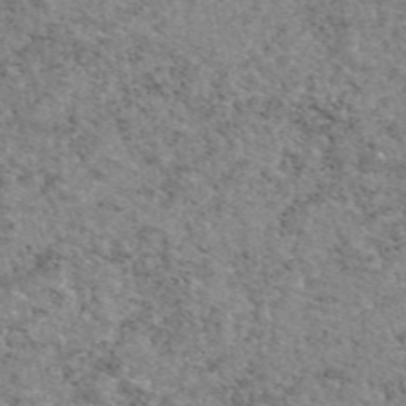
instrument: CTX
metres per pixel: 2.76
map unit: eAb
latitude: 47.3860
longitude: 115.0486
